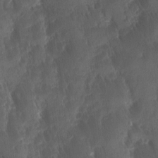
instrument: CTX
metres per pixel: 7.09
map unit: Ave
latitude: -11.2376
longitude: -119.8016
